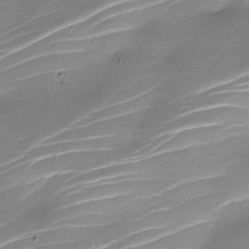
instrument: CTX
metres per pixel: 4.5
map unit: Nhe
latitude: -19.7289
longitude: 143.8800
